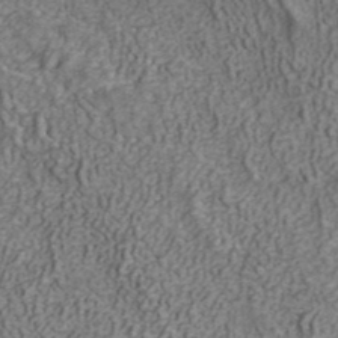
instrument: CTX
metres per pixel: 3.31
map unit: ANa
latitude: 40.7624
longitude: 20.5951
